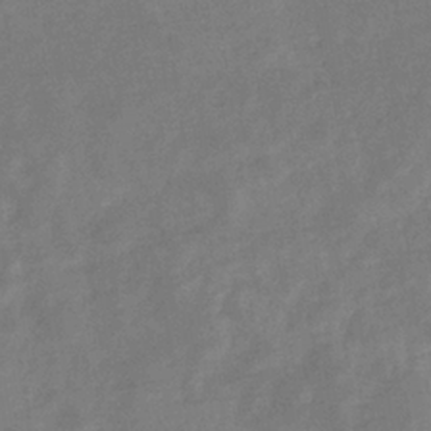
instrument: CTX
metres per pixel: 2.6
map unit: eHb
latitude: -34.1228
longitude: 75.0109
